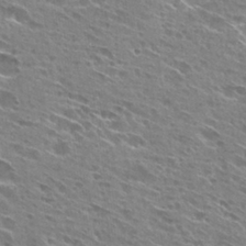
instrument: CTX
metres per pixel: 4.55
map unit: Hto
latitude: 28.6112
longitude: -44.4601
